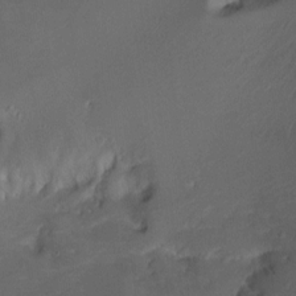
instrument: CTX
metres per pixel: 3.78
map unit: Ht
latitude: 0.2522
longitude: -37.3671
